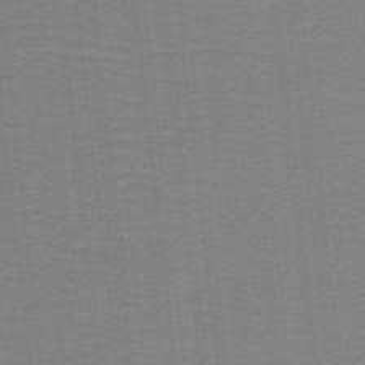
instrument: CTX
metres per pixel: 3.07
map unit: lHb
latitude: -41.0486
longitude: 54.5196
